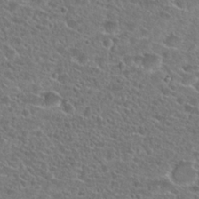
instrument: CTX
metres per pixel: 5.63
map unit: Hto
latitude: 25.4426
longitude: -46.1200
